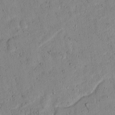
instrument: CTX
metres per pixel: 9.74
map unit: lAvf
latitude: 7.2726
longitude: 169.5588
